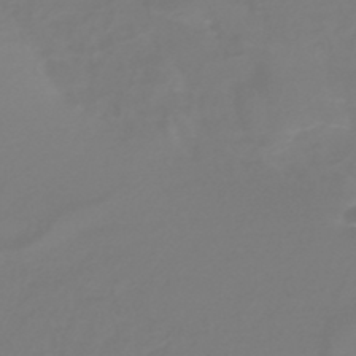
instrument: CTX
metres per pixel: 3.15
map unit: HNb
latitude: -45.0486
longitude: -42.3089
